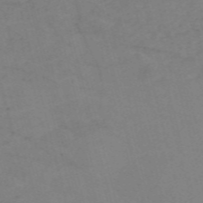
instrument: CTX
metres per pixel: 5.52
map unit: Nve
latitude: -57.9178
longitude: 51.0486
